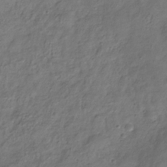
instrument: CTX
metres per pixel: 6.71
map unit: Hve
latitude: -33.3321
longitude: 91.2754
